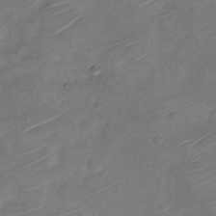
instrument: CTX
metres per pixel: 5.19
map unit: Nve
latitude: -19.5399
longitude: 107.0487
